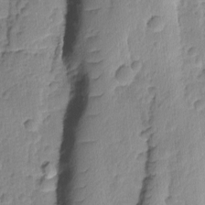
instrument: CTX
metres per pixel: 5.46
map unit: Ave
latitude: -9.1053
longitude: -119.4426
